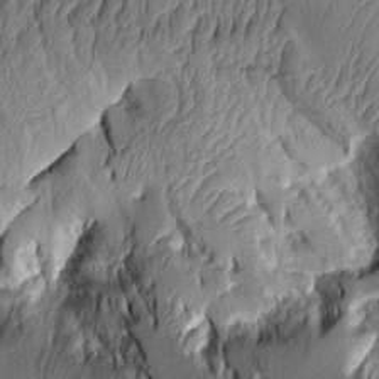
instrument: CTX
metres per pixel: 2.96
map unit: Aa
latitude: 8.0822
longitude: -128.5168
